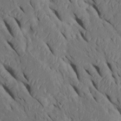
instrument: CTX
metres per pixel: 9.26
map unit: Htu
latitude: 0.5357
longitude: 148.5763
